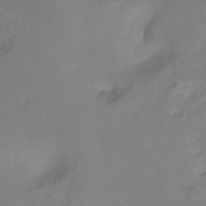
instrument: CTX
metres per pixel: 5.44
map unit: Hto
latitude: -12.2173
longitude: -40.5734
